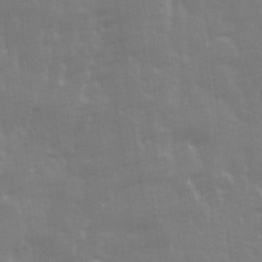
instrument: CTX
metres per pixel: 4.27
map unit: Ave
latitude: 13.2159
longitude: -103.7638
